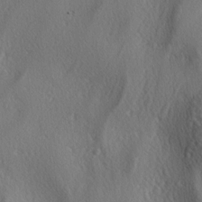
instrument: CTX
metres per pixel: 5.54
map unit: lAa
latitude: -4.5951
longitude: -124.4412
